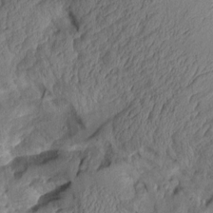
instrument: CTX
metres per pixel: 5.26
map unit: Aa
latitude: 9.2915
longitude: -127.8206
